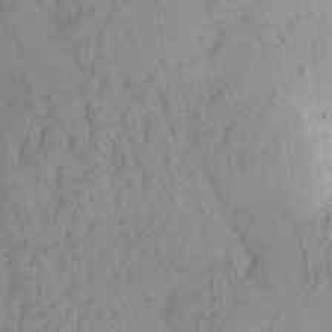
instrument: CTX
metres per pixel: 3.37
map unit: Aa
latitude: 13.1403
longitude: -143.6316
